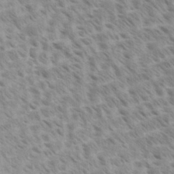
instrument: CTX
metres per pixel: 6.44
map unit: Aa
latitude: 33.2915
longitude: -140.6679
